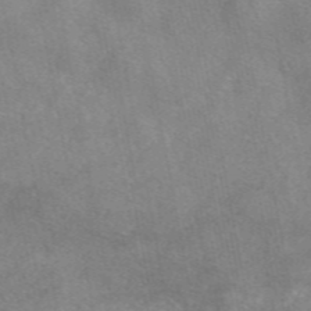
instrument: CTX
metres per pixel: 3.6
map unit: eAb
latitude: 47.5560
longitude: 122.8219
